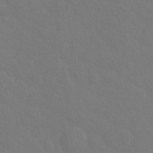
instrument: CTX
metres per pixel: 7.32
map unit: Hto
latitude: -2.6329
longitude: -35.0269
